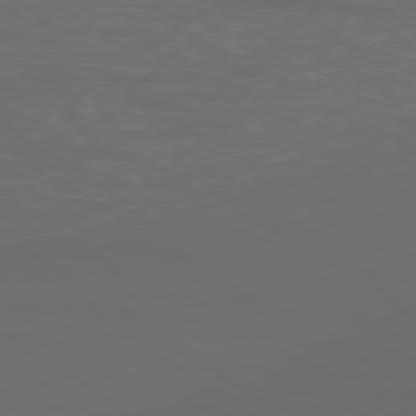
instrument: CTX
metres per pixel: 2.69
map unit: Ap
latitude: -78.8975
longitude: -93.3481
